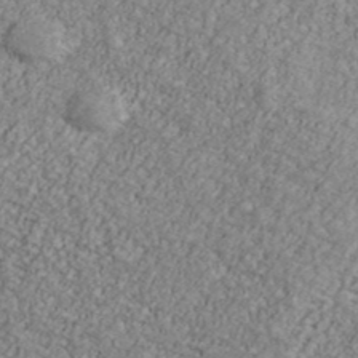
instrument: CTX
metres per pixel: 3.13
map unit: Ave
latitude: 41.0080
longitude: -111.2726
